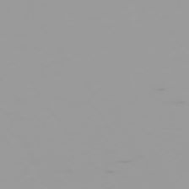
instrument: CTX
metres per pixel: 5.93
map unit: Hpe
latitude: -74.9353
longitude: 7.3887
